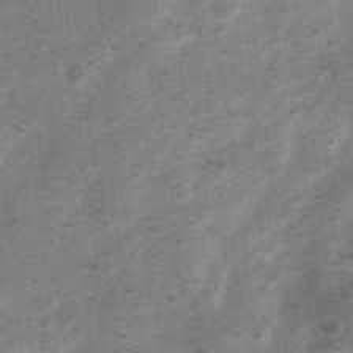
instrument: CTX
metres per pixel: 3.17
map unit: Nhu
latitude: 6.7624
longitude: -23.5371
